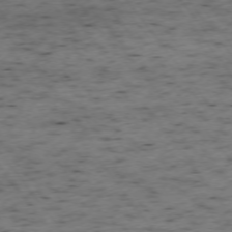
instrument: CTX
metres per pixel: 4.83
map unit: Ap
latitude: -74.0850
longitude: -73.4427
